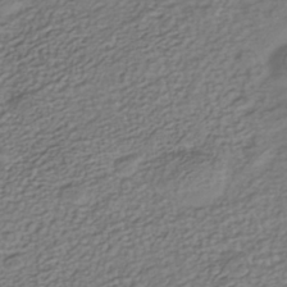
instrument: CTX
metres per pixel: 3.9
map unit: Nhe
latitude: -40.3306
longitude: -100.6113
